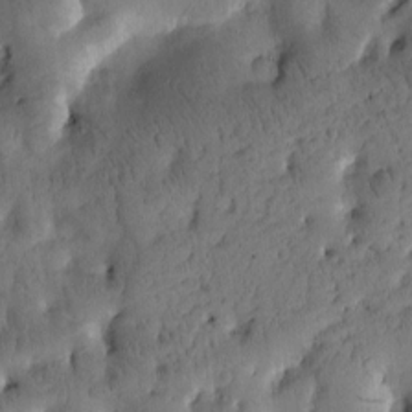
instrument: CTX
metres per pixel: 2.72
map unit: Htu
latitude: -1.5588
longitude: 170.5574
